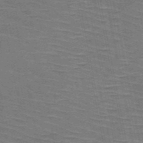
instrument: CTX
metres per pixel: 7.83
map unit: HNb
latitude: -53.5777
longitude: -45.4615
